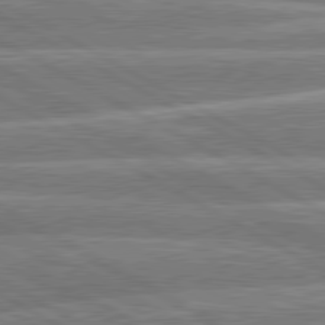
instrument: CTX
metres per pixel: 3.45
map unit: lApd
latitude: 80.6868
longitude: -131.6883
